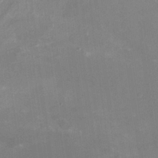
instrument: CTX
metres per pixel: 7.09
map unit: Nhu
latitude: -16.1795
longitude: -56.6112
